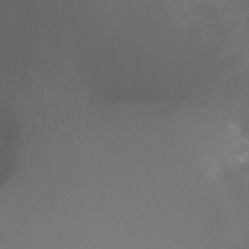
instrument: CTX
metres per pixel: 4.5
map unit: Ht
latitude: -0.2173
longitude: -45.9528
